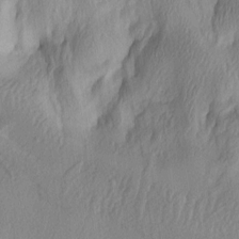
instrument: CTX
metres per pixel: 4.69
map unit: lAa
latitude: 4.1200
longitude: -112.4223
